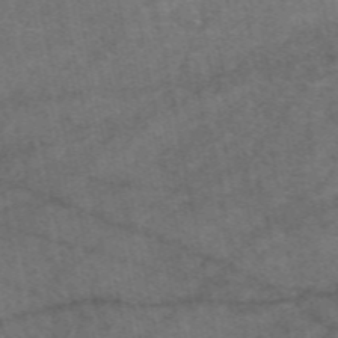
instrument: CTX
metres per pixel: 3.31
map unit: eAb
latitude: 49.5182
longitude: 121.1620
